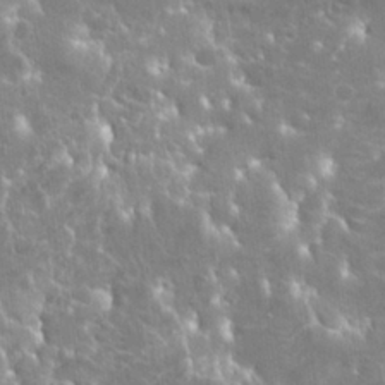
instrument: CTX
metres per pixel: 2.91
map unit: Hto
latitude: 20.6491
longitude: -40.3278
